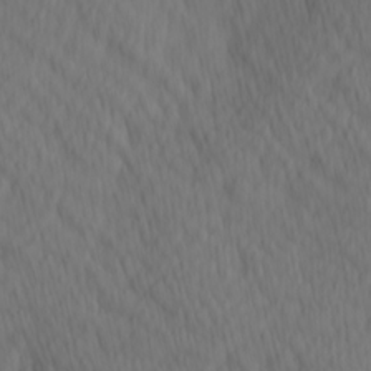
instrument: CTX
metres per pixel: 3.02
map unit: Hve
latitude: 14.1578
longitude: -91.3860
